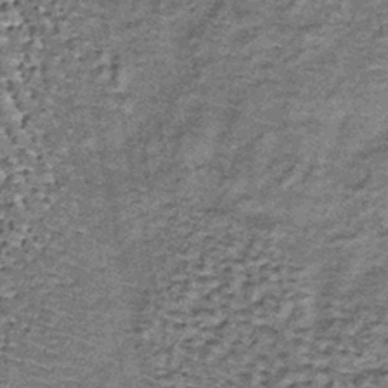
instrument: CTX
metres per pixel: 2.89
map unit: lHb
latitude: -38.7274
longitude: 64.9731
